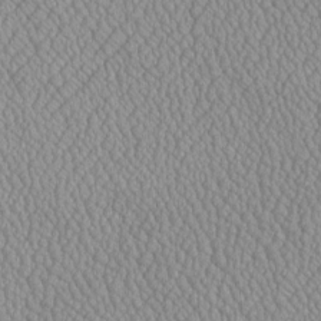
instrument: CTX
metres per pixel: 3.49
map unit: Htu
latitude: -6.6140
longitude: 156.0283
